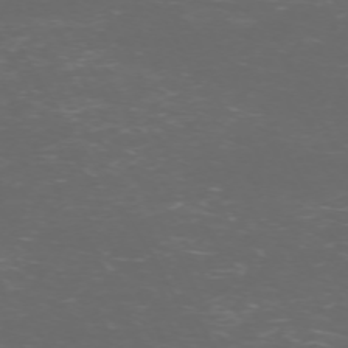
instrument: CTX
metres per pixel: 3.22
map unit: Hpe
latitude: -71.4077
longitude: 8.0850
